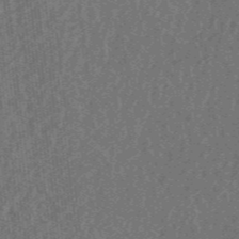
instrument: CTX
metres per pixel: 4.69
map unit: eHb
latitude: -44.2740
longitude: 88.9541
